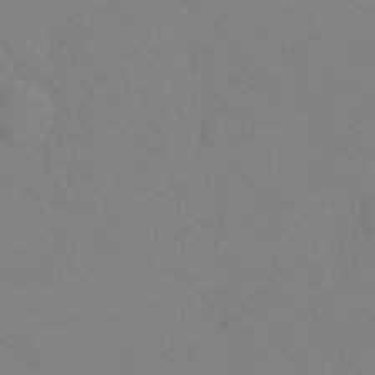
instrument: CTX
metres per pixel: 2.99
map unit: Ht
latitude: -9.0108
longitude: -35.0269
